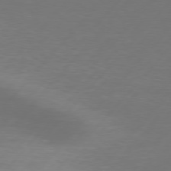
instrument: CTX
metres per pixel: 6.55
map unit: Hpe
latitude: 76.8758
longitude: -138.2900
